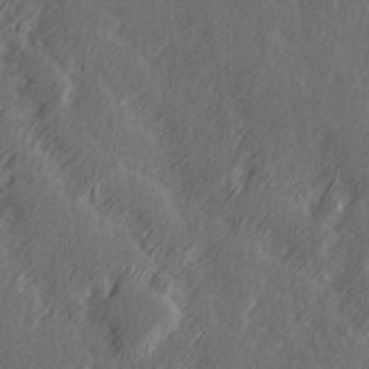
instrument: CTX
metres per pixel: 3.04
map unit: Hve
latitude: 26.4601
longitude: 146.2550
